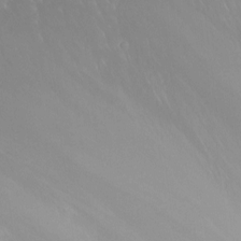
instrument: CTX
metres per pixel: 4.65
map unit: Nhu
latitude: -14.2551
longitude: -62.4601
